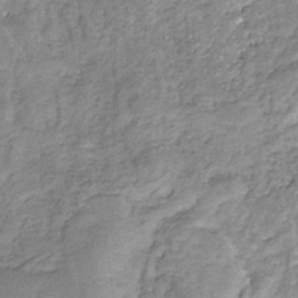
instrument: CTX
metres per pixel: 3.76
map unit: eHb
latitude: -31.0297
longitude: 68.6896
